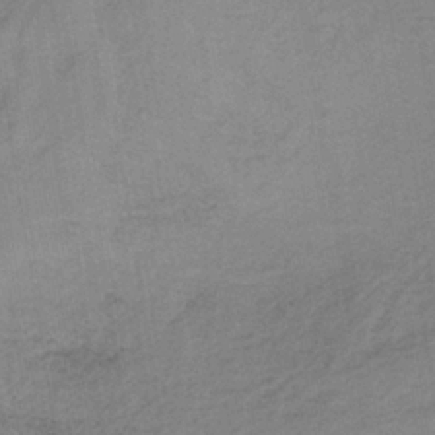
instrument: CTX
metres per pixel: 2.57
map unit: HNb
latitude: -33.4644
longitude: 62.2172
